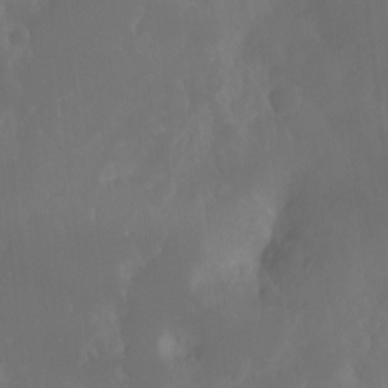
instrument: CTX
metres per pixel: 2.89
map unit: Nhu
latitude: -13.3699
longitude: -70.5923
